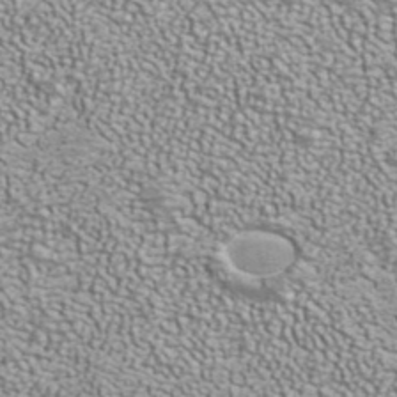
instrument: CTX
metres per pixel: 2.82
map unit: ANa
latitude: 40.0822
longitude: 21.0864
